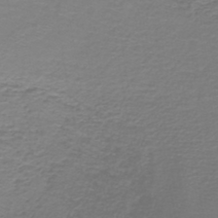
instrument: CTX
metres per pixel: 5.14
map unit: lHb
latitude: -41.8044
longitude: 56.9353
